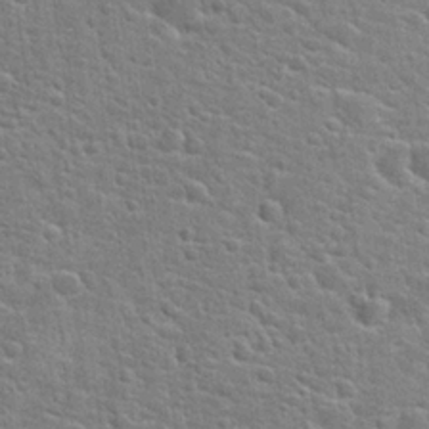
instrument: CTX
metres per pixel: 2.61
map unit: Hto
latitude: 22.3656
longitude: -44.3089
